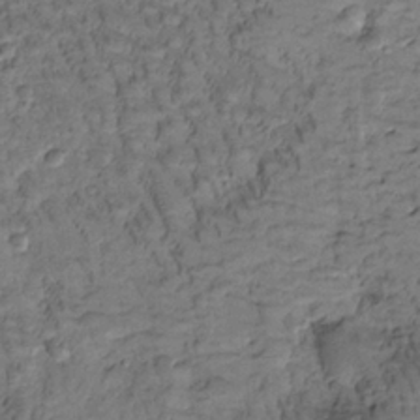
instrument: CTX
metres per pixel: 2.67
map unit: Htu
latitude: -2.4628
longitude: 173.1809
